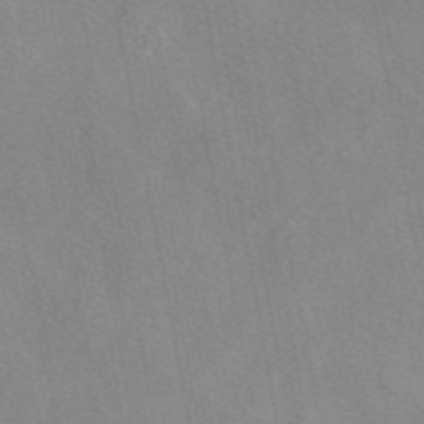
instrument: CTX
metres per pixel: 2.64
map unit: eAb
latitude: 47.1781
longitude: 114.3873
